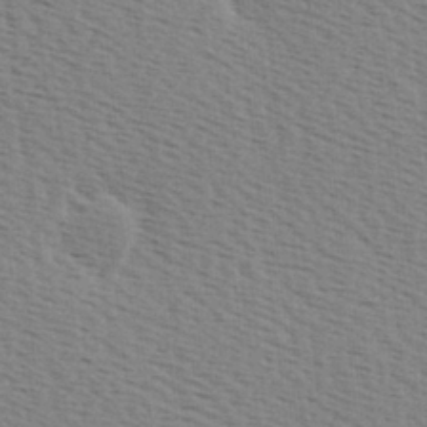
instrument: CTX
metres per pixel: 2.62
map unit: Hve
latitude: 2.3656
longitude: -124.9513
